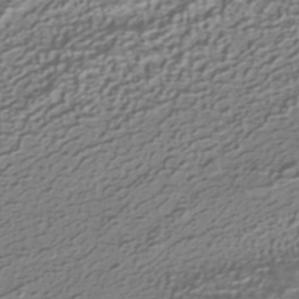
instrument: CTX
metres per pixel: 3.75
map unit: HNhu
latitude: -41.8611
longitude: 100.5006
